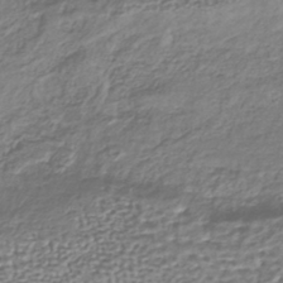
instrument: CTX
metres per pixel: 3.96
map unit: lHb
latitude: -39.8423
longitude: 71.7667
